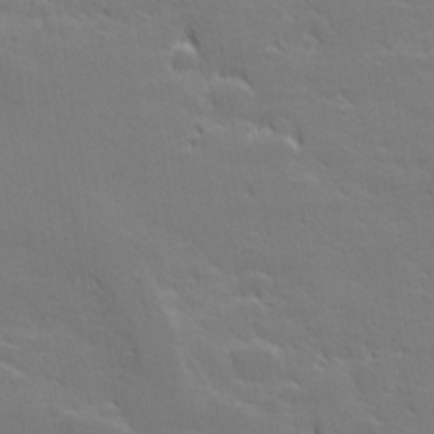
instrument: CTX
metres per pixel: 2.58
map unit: lHvf
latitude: 27.1592
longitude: 143.1242
